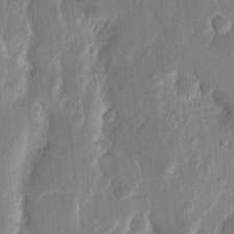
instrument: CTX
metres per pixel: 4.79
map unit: eHh
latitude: 13.8583
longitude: -68.9136
